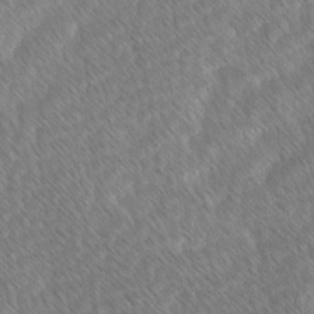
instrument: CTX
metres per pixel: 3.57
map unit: Ave
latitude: 8.6680
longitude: -106.3656
